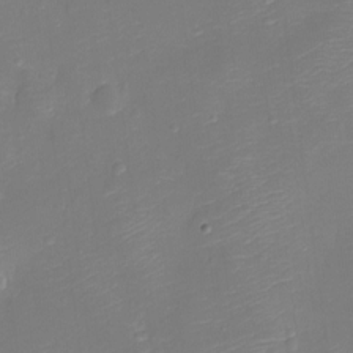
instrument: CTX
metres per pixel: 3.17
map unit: Ht
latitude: -11.4266
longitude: -23.1592
